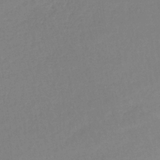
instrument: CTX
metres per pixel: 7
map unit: lHb
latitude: -35.0108
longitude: 64.5385
